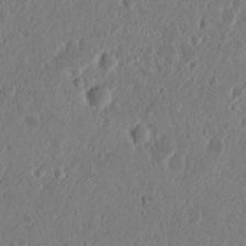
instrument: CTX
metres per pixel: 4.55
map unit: Nhu
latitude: 13.8583
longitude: -73.8395
